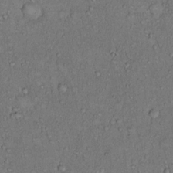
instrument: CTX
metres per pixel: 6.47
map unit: Hto
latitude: 14.2145
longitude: -57.3103
